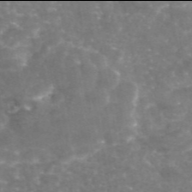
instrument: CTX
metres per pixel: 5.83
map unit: eAb
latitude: 45.9906
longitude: 120.5762
